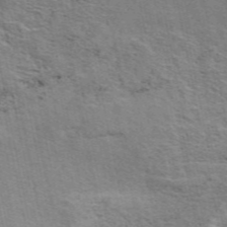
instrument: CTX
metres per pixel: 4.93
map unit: ANa
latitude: 49.2537
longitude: -75.7261
